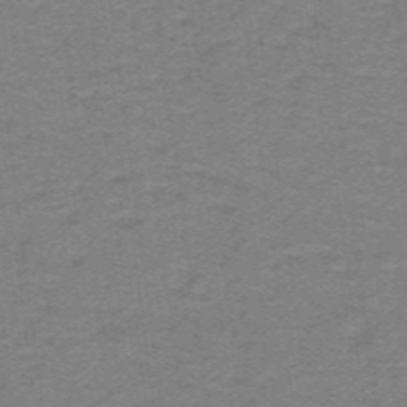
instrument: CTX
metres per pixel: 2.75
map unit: lHb
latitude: -41.7855
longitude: 54.0850
